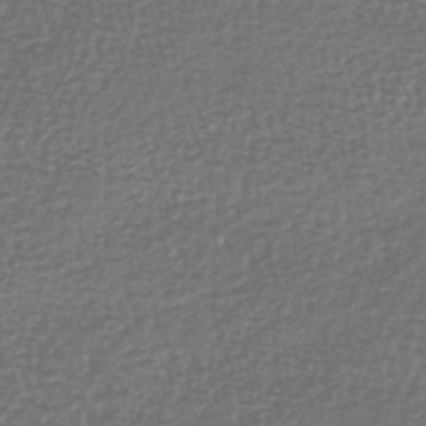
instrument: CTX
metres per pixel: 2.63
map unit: lHb
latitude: -41.7289
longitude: 72.2550
